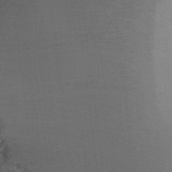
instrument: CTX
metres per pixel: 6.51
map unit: Ht
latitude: -7.5966
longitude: -35.4426
